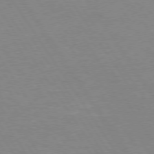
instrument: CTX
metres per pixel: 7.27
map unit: Hpe
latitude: 74.0633
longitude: -140.2711
